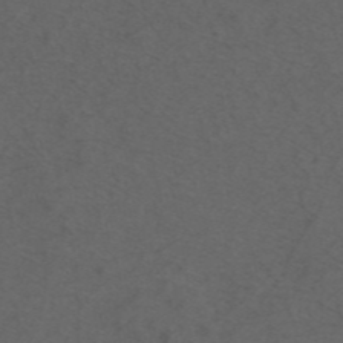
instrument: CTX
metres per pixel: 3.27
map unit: ANa
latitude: 44.2144
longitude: 27.1998
